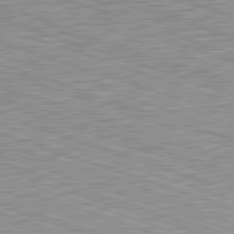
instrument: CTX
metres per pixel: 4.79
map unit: Hpe
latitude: -82.6707
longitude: 9.1809
